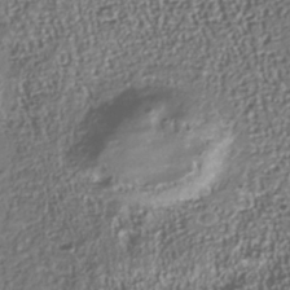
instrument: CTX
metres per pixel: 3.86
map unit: Nhu
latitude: -40.7274
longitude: -85.8961
